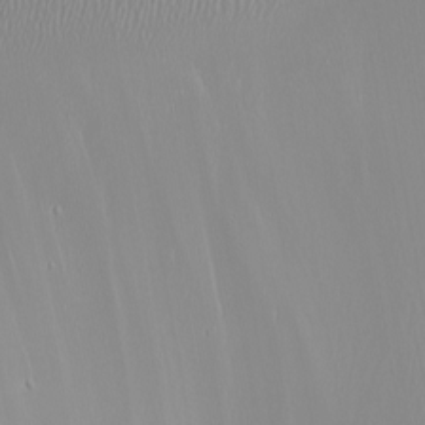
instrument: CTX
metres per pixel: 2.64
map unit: Nhu
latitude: -5.2376
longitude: -91.3860
